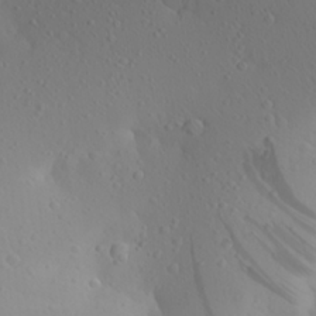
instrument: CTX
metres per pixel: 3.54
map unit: Aa
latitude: 23.6694
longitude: -145.1970
